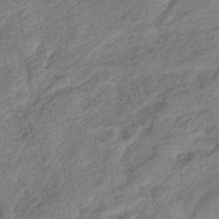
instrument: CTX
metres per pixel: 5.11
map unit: eHb
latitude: -41.4832
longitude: 82.2739
